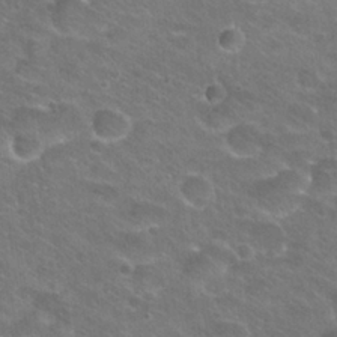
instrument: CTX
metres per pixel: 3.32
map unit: Hto
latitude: 24.4978
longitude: -31.1026
